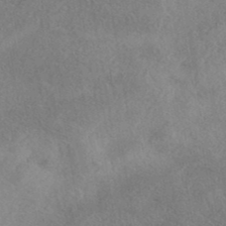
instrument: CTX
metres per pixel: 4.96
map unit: eAb
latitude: 40.1199
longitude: 108.4818
